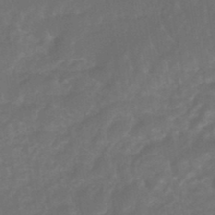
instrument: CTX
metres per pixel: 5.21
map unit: eHb
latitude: -46.2361
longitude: 85.2187
